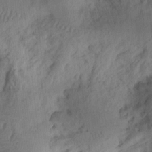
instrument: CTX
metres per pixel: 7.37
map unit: Ht
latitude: 9.5560
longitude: -74.8380
